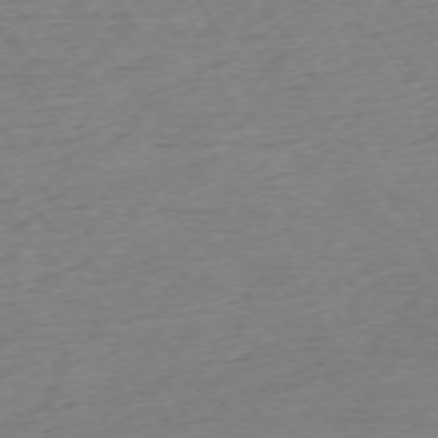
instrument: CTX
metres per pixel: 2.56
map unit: Ap
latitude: -73.1809
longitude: -68.8002
